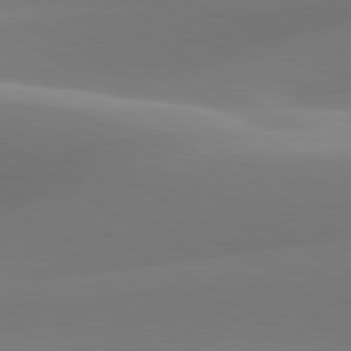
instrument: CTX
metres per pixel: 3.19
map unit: lApd
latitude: 79.9717
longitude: -93.9150
